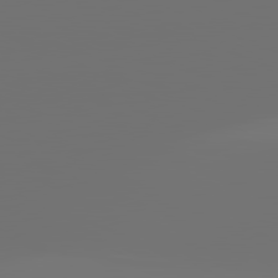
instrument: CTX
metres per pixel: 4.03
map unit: lApd
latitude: 81.9528
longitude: -152.1389
